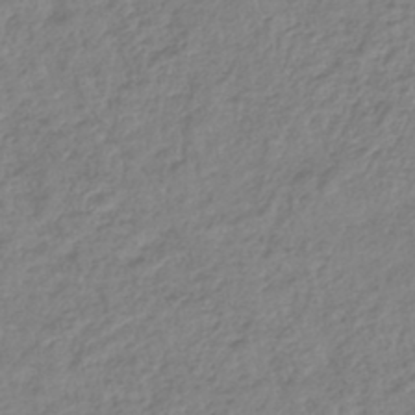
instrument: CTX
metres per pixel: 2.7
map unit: lHb
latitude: -42.3117
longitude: 68.4629
